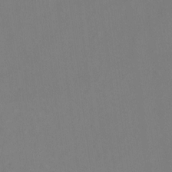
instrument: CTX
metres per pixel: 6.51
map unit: Hto
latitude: -12.2362
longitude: -40.2144
